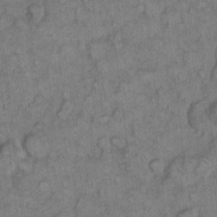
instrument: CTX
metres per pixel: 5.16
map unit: eHh
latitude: 8.6113
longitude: -63.5749
